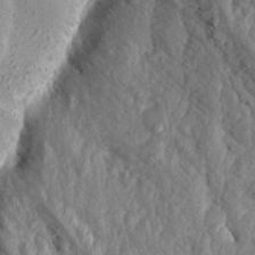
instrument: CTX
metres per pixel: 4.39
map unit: Aa
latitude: 16.4223
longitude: -145.4993
